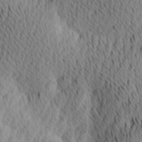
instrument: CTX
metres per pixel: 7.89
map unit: Ave
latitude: 11.7072
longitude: -107.3104
